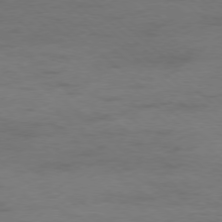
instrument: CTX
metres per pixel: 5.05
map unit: Hpe
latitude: -78.2172
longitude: -20.1389
